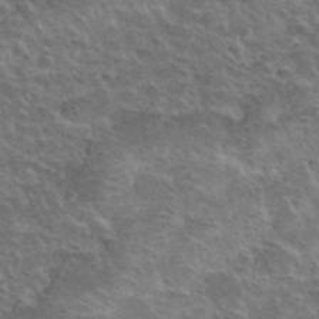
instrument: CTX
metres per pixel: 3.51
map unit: Hto
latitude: 35.1592
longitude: -51.5182
